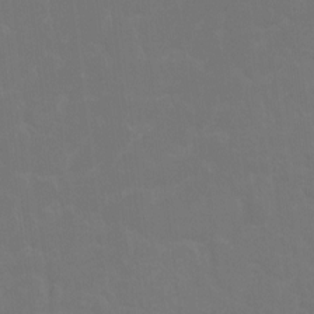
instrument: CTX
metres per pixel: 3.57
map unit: Hto
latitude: -2.3306
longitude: -35.0269
